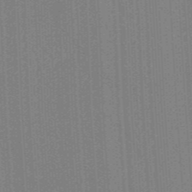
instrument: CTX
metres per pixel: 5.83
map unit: ANa
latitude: -38.1039
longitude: 95.0864
